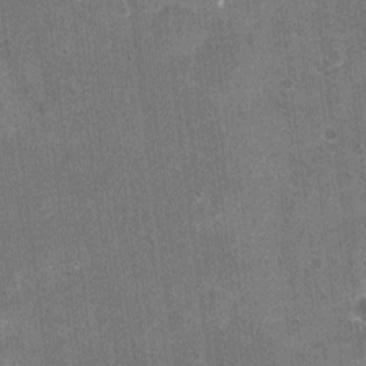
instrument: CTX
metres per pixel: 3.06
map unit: Nhu
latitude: -16.6708
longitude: -56.0255
